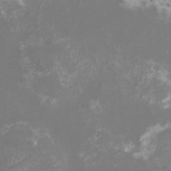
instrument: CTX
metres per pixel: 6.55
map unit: eHh
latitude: -7.0108
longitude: -77.1970
